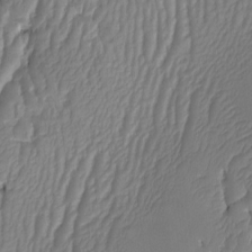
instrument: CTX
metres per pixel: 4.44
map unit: HNhu
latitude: -1.5022
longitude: 14.4251
